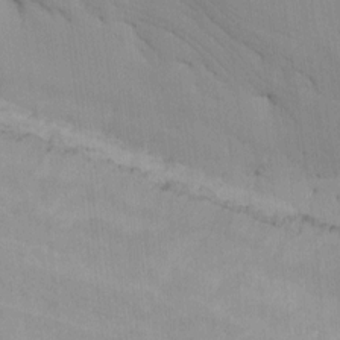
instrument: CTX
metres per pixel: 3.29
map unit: Htu
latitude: -7.0864
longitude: -68.4601
